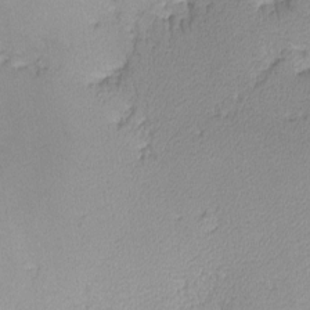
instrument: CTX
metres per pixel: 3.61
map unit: lHvf
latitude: -13.1809
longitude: -101.4238
